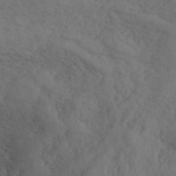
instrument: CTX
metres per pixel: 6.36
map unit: ANa
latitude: 41.4804
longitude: 53.1053
